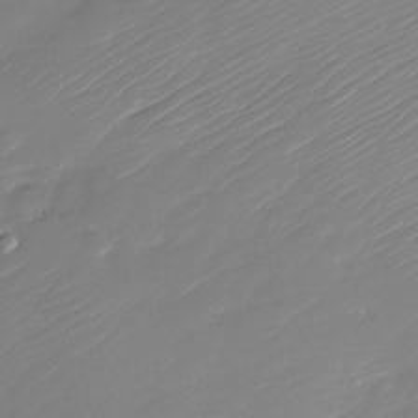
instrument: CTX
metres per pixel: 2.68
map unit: Nhu
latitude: -30.5573
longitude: -72.5168
